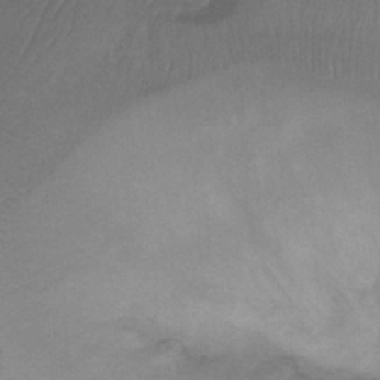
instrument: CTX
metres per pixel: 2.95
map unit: Ht
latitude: 3.8205
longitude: -29.3481
